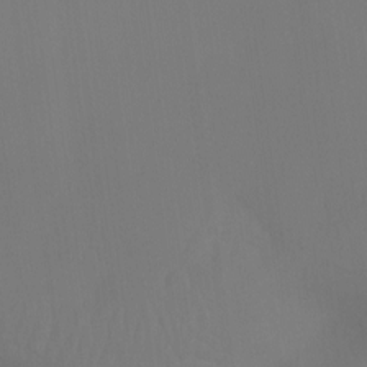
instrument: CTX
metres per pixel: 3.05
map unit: Ht
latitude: -17.2565
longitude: -41.8772
